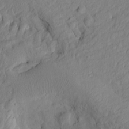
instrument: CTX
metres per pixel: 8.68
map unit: Htu
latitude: -8.7841
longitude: 177.8233
